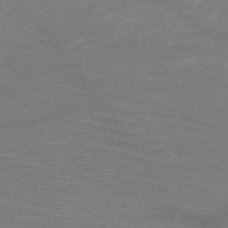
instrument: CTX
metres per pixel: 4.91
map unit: HNb
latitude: -50.4062
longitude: -43.3104
